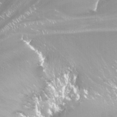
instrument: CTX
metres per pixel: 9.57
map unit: Nhu
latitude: -13.7856
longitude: -62.8380
